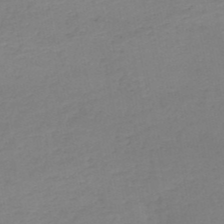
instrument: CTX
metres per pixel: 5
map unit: HNb
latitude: -50.8408
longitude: -50.1766
